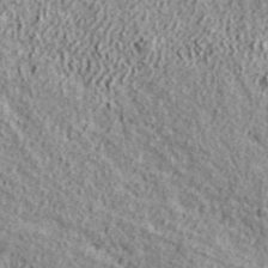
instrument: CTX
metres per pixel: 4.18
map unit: ANa
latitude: 44.2144
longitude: -85.8772
